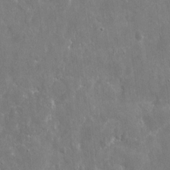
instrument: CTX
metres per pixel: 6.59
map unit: eHh
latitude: 9.4238
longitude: -70.1578
